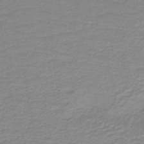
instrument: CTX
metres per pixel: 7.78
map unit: lHb
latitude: -40.6896
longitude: 53.6721
